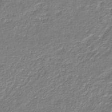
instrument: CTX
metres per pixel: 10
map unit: HNhu
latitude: -46.5573
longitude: 103.0675
